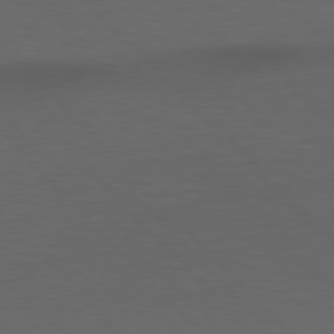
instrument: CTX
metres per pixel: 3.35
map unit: Hpe
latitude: 76.7246
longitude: -155.9906
